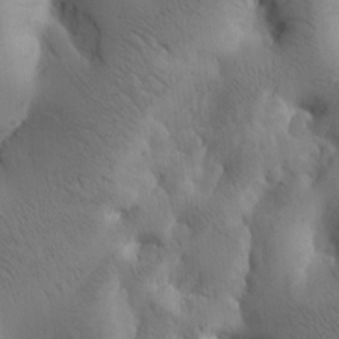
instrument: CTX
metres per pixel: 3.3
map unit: Htu
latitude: -0.6141
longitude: 171.0864
